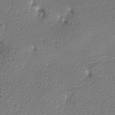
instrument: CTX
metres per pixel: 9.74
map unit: lAa
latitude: -9.3698
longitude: -127.2726
